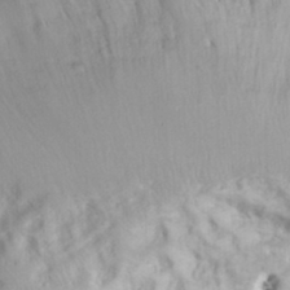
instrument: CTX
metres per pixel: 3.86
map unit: eHh
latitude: 35.4804
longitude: -63.4049
